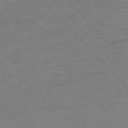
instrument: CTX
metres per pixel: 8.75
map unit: Ap
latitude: -76.4062
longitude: -80.4034
